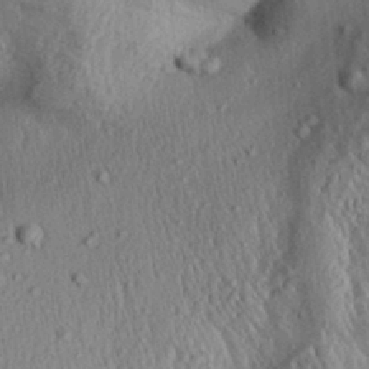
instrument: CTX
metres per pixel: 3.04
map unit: Aa
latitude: 30.2523
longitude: -137.3482
